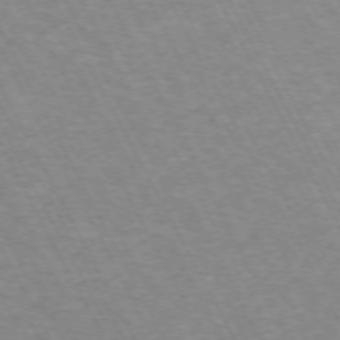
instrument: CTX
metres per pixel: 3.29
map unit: Hpe
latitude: -72.0283
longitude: 9.6155
